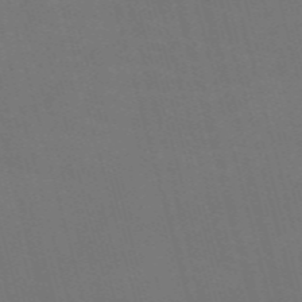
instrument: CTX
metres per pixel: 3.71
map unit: Nve
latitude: -59.3131
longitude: 61.9367
